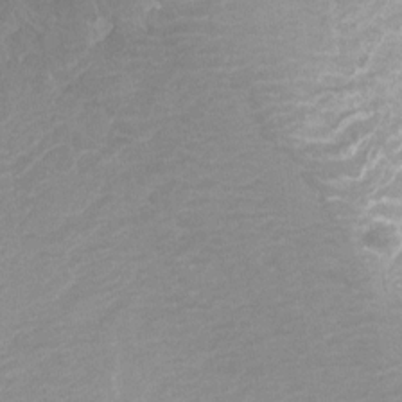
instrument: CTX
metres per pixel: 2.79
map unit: Htu
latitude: -12.2362
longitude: -70.4601
